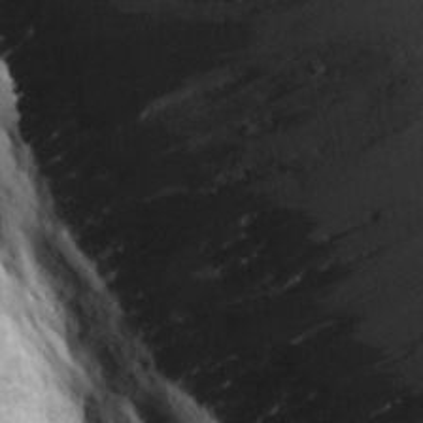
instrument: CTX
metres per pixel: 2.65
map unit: Aa
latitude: 28.8947
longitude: -131.1026
